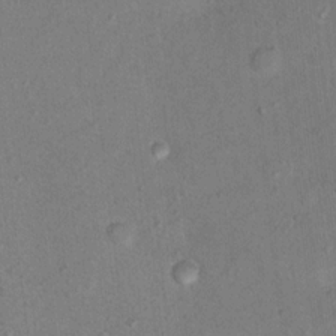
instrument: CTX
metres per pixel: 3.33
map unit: Nhu
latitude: 13.4238
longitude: -36.7058
